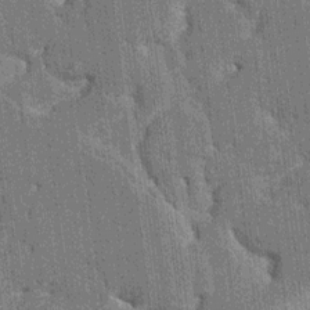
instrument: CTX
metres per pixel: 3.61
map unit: HNhu
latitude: 6.2711
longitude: -5.8772
